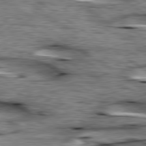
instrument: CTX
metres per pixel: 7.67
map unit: lApd
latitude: 79.8395
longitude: -48.8947
